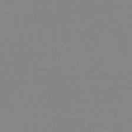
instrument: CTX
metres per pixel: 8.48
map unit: HNb
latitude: -48.8408
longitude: -49.7639
